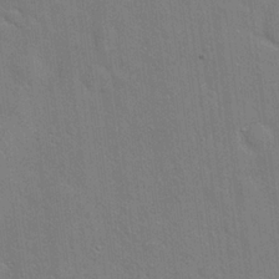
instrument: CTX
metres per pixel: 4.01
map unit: Hto
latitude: 20.5735
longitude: -54.1767
